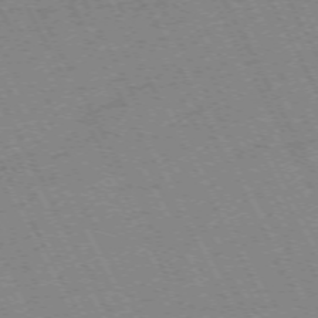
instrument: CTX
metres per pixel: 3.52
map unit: Hpe
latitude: -72.0850
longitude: 10.4818
